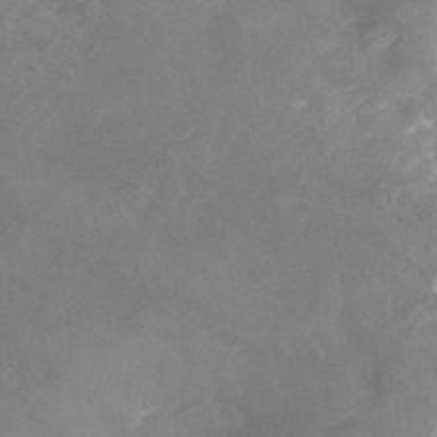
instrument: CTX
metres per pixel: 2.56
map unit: Nhu
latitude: -25.0864
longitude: -56.9702
